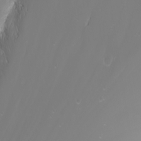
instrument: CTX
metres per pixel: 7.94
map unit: Nhu
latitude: -9.6155
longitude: -69.9528
